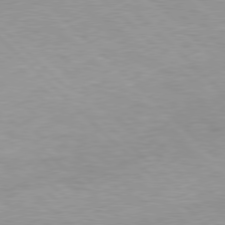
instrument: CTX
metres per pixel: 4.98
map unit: Hpe
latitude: 77.4426
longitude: -156.5356
